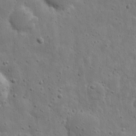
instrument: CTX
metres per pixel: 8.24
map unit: eHh
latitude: 9.9339
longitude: -73.1215
